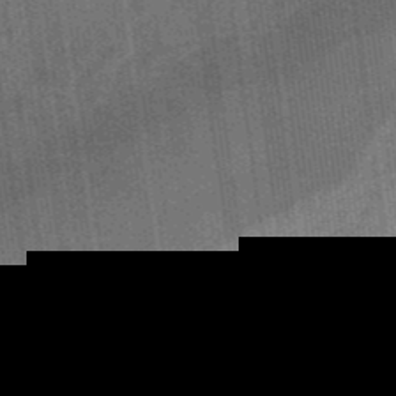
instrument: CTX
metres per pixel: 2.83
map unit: eHb
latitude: -38.2362
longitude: 79.6155
